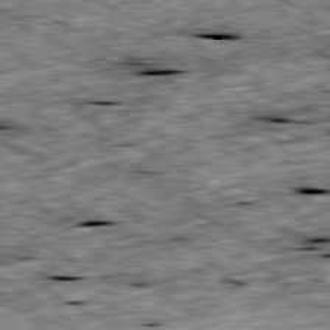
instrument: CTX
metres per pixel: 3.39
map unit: Ap
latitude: -80.3118
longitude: -90.2523
